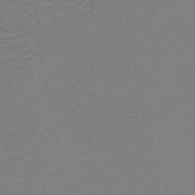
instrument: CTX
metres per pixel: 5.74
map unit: lHb
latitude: -42.1983
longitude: 53.9745
